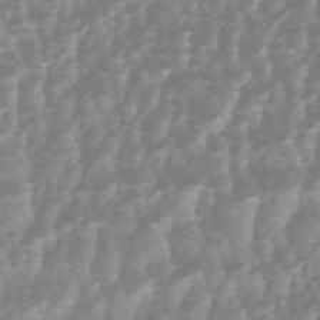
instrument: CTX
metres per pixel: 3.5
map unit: HNhu
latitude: -45.9556
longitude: 106.3873
